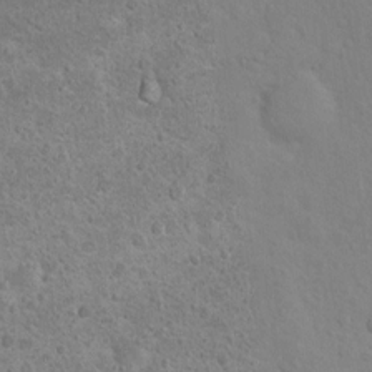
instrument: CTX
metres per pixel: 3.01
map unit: Nhu
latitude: 14.2523
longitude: -28.2900
